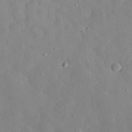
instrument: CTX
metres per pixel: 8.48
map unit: eHh
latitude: 28.7435
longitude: -78.1389
